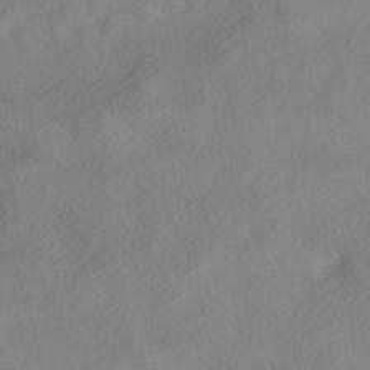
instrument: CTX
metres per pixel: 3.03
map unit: HNhu
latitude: -40.1795
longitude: 100.8408
